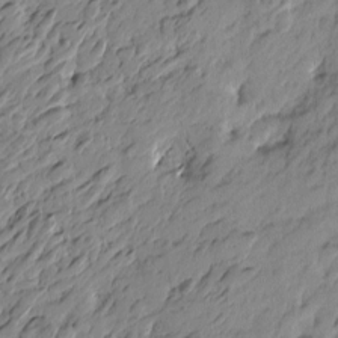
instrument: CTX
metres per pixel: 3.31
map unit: Htu
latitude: -4.2550
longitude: -178.7247
